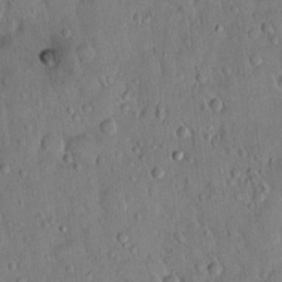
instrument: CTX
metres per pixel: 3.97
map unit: Hto
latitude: 14.8569
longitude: -57.6693
